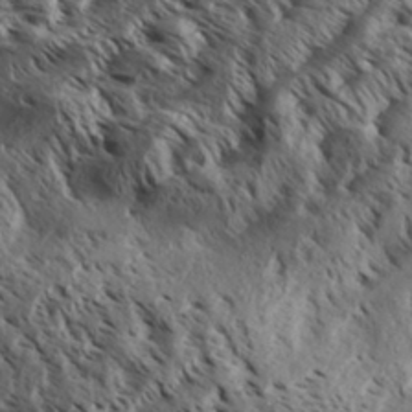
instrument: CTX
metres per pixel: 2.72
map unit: Aa
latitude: 31.8206
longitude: -138.1011
